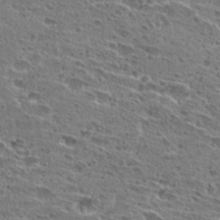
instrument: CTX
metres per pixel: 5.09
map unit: Hto
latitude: 27.2159
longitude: -45.7072
